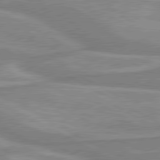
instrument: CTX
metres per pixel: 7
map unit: lApd
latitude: 80.3656
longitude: -174.1200
